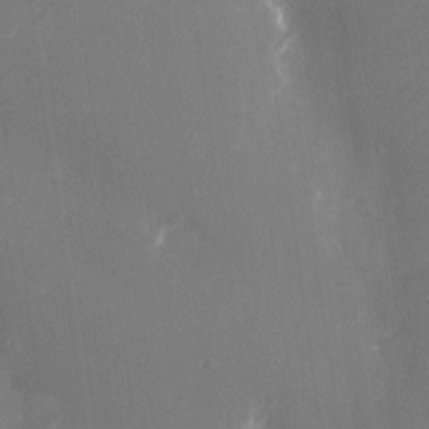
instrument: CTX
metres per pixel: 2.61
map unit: Nhu
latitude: -23.1809
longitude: -72.3468
